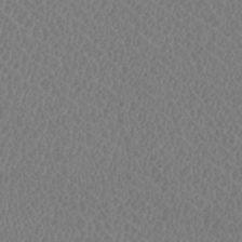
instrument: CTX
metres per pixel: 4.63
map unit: HNhu
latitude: -1.0109
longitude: -1.4048
